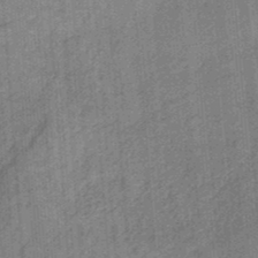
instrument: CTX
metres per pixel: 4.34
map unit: HNb
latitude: -34.3495
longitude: 57.3887
